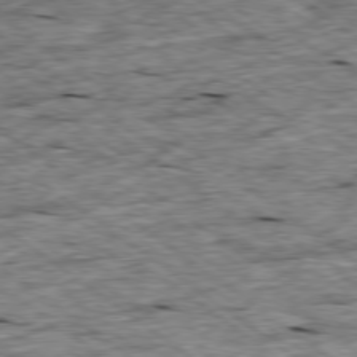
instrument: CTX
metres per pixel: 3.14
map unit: Ap
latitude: -79.0675
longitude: -87.7827
